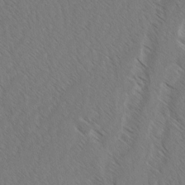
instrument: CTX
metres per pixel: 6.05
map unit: lAvf
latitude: -2.9163
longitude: -113.8205
